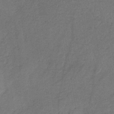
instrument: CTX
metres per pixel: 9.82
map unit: HNb
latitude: -32.3118
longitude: 63.3509
